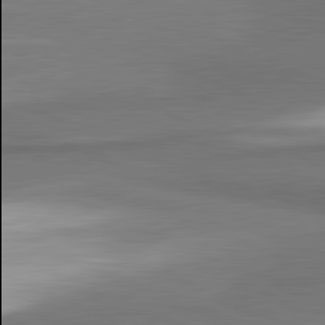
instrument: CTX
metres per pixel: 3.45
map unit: lApd
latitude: 81.6316
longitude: 174.0094
